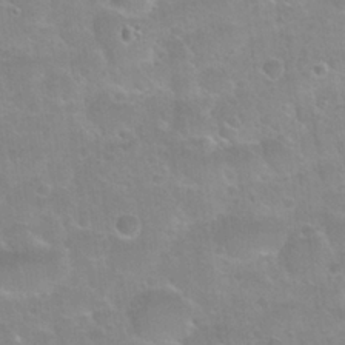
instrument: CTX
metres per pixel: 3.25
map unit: Hto
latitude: 24.4412
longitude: -51.0647
